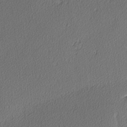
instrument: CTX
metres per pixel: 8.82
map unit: lAvf
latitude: -3.9178
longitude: -108.1388
